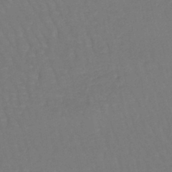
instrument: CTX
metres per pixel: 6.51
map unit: lHb
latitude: -45.7478
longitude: 77.6155
